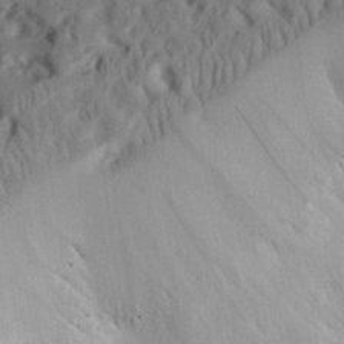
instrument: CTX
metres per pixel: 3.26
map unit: eHh
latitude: 27.6127
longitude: -79.8017
